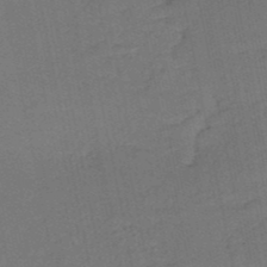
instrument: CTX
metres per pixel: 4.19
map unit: HNb
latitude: -50.6140
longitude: -49.2537
